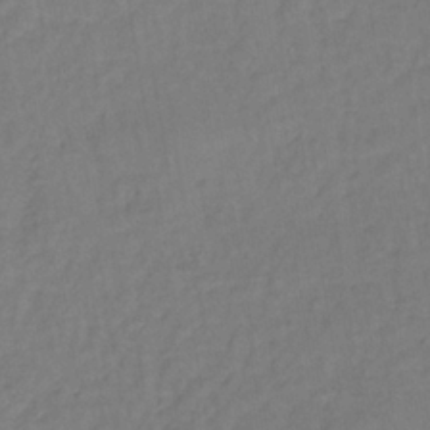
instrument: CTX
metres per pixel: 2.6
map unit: lHb
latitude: -35.2565
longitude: 64.6519
